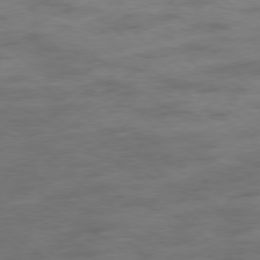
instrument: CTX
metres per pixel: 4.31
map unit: Hpe
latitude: -78.9730
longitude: -19.2537
